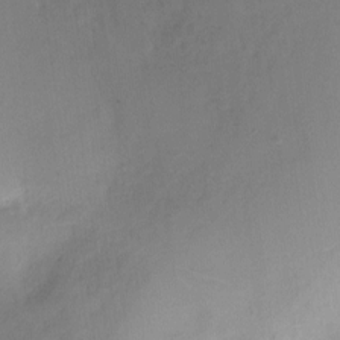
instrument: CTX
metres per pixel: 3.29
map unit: Nhu
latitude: -8.1795
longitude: -42.3845
